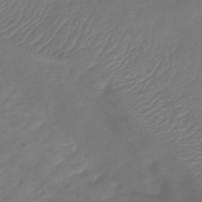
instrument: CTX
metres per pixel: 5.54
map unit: lHb
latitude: -42.6518
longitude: 81.5021
